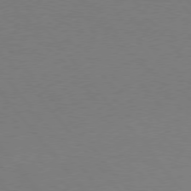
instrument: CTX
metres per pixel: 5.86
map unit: Hpe
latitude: 75.8772
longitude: -144.5923
